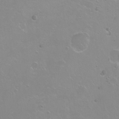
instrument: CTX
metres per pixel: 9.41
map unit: Nhu
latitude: -7.6533
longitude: -43.8772
